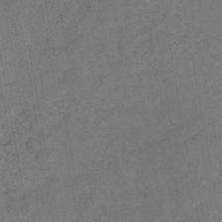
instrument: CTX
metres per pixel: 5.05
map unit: HNb
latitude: -45.0109
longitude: -37.4805
